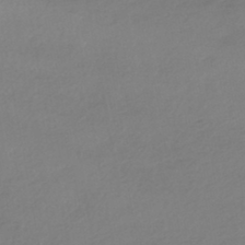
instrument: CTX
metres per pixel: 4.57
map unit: HNhu
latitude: -44.4251
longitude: 95.0675
